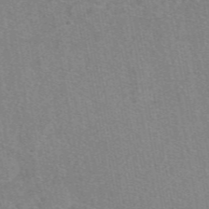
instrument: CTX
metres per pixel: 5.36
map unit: eAb
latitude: 48.4790
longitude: 113.1998
